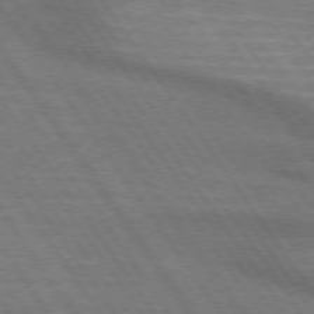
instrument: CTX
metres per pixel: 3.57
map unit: lApd
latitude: 74.0633
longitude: -63.9150
